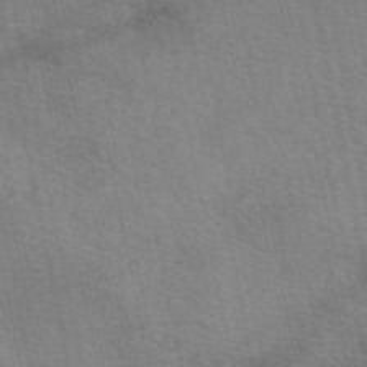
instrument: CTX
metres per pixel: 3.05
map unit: eAb
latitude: 50.9702
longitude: 109.5777
